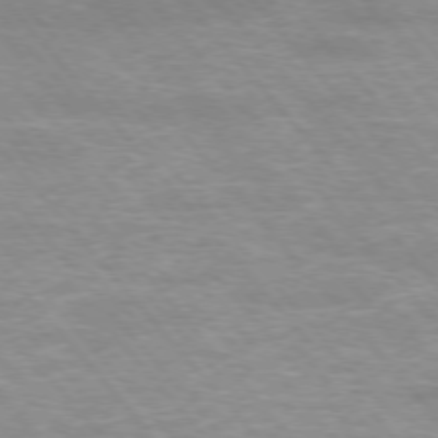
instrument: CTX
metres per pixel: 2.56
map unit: Hpe
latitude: -76.5574
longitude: -13.4804
